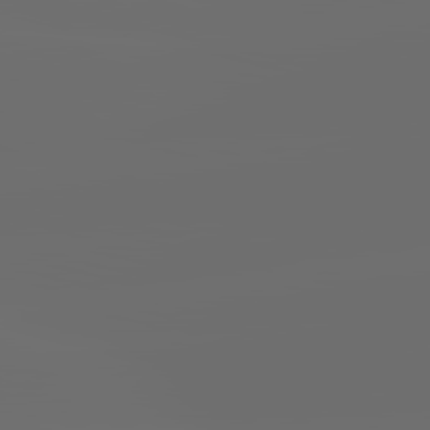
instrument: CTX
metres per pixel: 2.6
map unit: lApd
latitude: 83.7638
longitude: -129.0836
